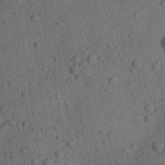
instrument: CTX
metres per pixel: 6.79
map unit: Aa
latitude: 23.2726
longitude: -143.2348
